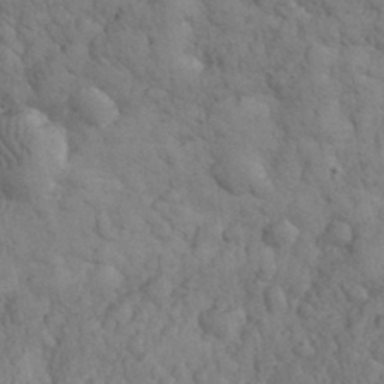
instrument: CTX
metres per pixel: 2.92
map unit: eHh
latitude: 31.8773
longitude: -67.2725
